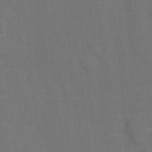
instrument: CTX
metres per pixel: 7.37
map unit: Hto
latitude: 4.6679
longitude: -31.8395
